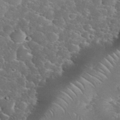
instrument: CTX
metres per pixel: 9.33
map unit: eHh
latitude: 35.1214
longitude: -64.8947
